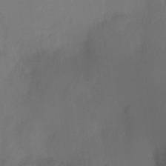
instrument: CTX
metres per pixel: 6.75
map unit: Ht
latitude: -10.9353
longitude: -35.0080
